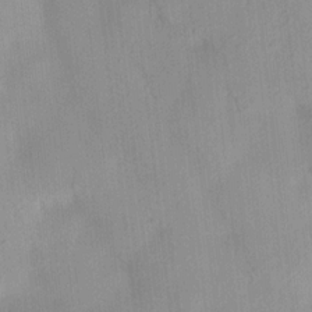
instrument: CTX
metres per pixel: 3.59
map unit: HNhu
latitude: 14.6302
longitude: 12.7652
